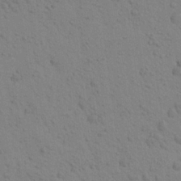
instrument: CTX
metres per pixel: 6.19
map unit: Aa
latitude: 23.0269
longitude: -148.3845
